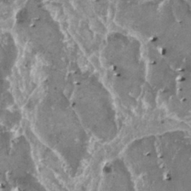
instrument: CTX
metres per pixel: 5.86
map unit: HNhu
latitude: 1.4237
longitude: 6.3117
